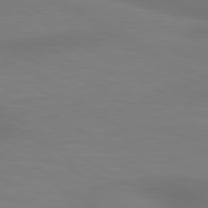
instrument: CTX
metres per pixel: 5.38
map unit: lApd
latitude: 80.5168
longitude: 120.4818
